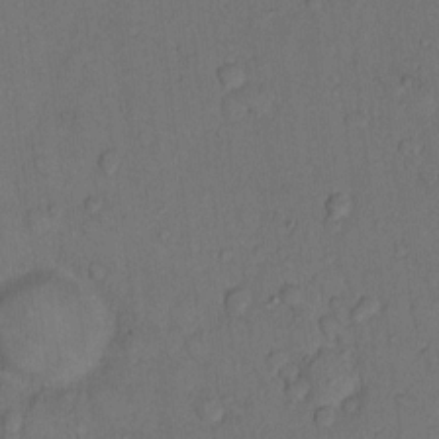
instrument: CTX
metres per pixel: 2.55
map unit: Hto
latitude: 9.7828
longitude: -58.8191
